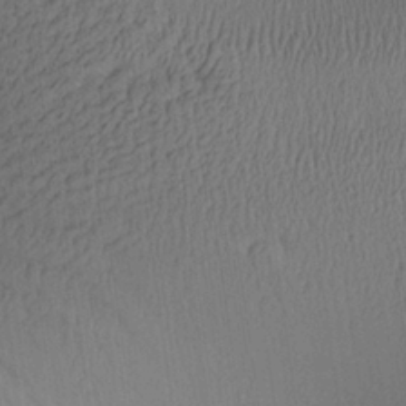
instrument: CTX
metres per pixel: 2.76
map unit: Aa
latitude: 27.1781
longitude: -137.7072
